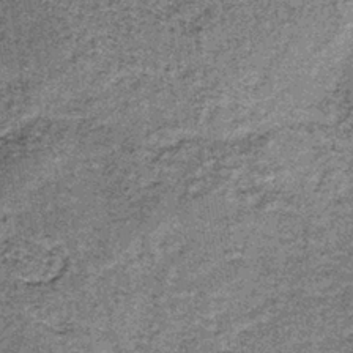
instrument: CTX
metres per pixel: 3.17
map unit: lHb
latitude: -37.8044
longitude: 67.0865
